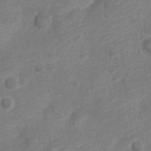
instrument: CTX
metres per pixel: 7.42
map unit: Nve
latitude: -18.6141
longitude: 109.0486
